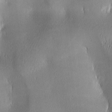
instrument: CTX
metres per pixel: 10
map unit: lAa
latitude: 2.0633
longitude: -117.3482
